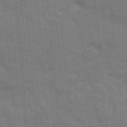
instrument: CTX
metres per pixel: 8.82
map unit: Ave
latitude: 11.1970
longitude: -101.9906
